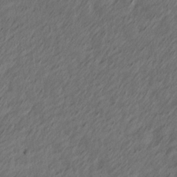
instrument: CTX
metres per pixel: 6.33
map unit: Ave
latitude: 13.6694
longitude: -106.4034
